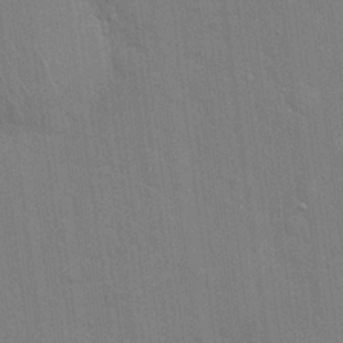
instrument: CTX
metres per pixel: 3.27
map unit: Hto
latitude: 21.1781
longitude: -54.2144
